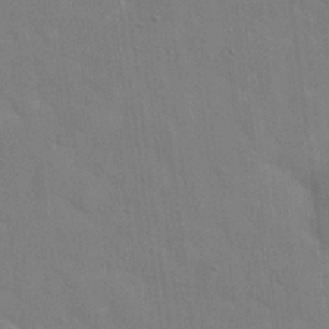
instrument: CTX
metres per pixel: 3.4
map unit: Hto
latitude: 20.5924
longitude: -54.2522
